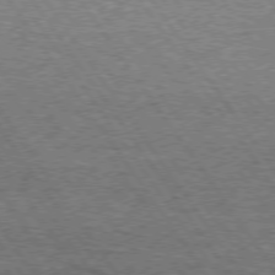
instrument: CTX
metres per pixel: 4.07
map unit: Hpe
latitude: 74.5546
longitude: -151.7449
